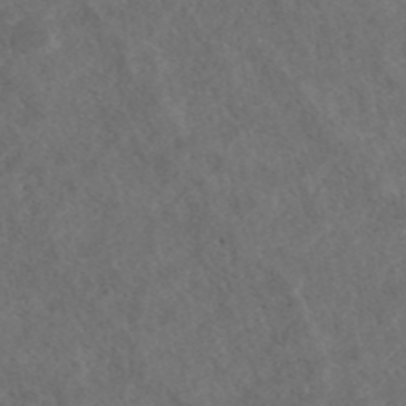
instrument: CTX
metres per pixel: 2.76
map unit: ANa
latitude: 43.3104
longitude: 27.6910
